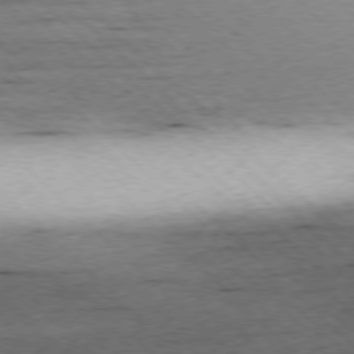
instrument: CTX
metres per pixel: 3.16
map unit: Ap
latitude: -77.2754
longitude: -86.5168
